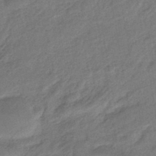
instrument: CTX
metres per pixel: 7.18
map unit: eHb
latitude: -42.9163
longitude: 84.1605
